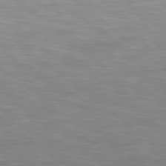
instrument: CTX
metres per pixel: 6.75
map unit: Hpe
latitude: 78.4979
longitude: 175.9556
